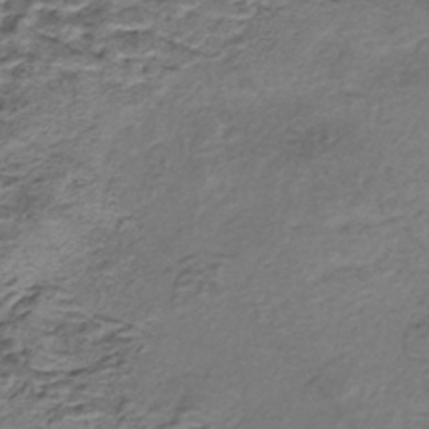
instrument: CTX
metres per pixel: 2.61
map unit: eHh
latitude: -42.6329
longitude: 117.1620
